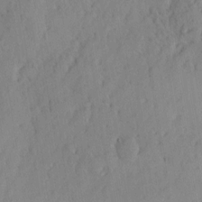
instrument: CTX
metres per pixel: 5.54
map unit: eHh
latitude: 3.4993
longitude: -77.6316
